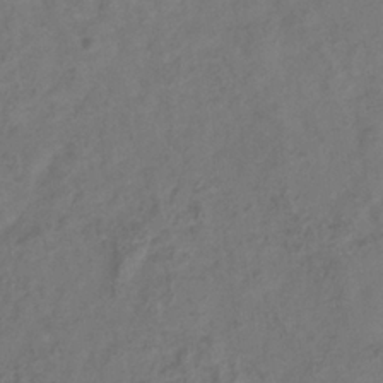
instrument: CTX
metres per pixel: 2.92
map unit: Hve
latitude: -33.8989
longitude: 90.1606
